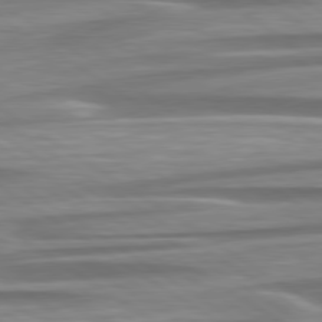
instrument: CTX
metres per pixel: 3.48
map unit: lApd
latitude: 79.4049
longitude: -114.2711
